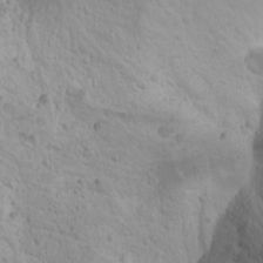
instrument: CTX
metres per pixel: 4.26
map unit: Nhu
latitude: -4.0661
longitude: -87.7072
